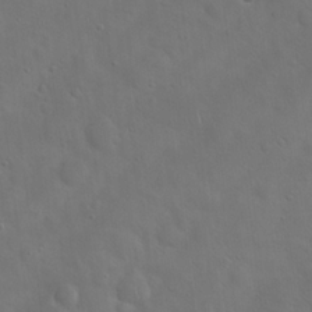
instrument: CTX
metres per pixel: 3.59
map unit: Hto
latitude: 19.1781
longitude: -53.7261
